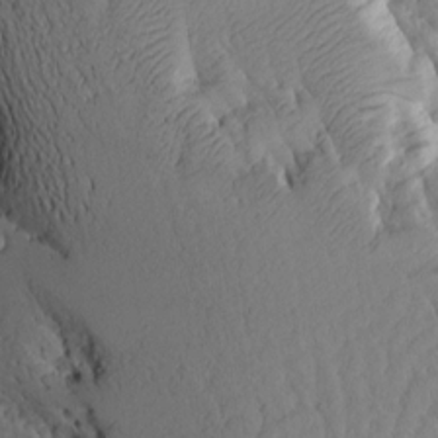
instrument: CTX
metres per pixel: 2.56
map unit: Aa
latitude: 10.1389
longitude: -126.4790
